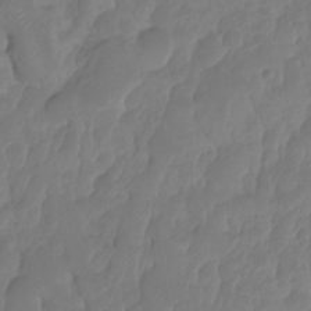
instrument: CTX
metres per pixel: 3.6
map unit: HNhu
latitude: -24.1039
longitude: 50.1417
